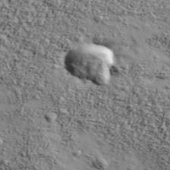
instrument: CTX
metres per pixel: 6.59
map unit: Ave
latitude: 43.5749
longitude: -110.5735
